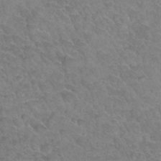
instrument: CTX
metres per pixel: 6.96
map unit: Hto
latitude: 33.8205
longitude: -45.9717
